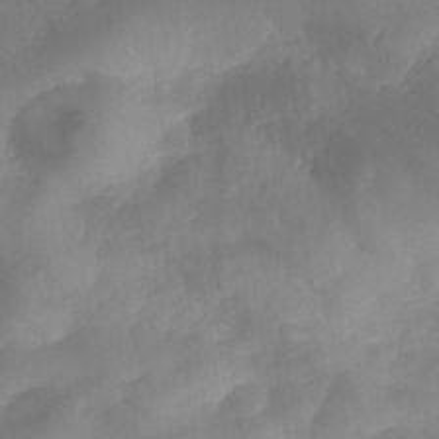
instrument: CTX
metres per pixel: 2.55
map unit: Nhe
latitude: -37.7477
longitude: -147.0459
